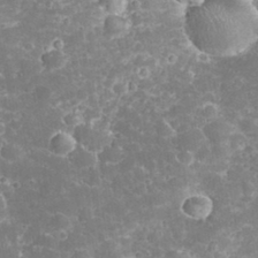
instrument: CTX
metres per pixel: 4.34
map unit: eHh
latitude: 32.6302
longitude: -62.4790
